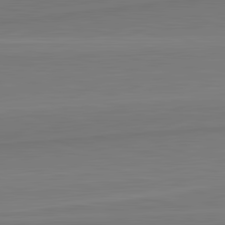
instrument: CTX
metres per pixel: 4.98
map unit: lApd
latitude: 82.4412
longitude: 170.4062
